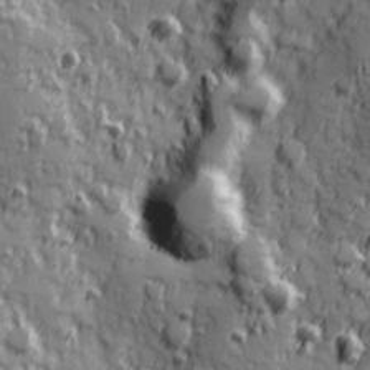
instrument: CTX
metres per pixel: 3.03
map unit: Hve
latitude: 25.1970
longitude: 146.7652
